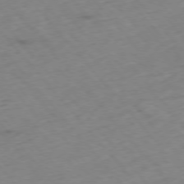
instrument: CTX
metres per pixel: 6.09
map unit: Hpe
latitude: -76.2362
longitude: -18.0444
